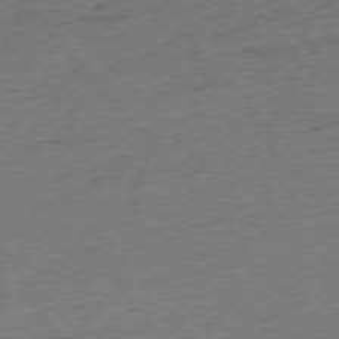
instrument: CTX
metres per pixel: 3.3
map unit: Hpe
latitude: -76.1417
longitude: -11.6883
